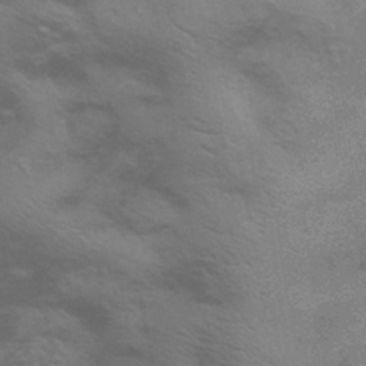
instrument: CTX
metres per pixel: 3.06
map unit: HNhu
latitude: -43.1620
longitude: 90.3684
